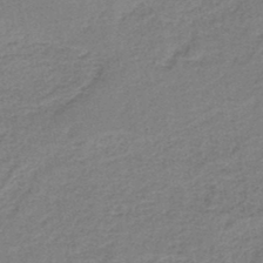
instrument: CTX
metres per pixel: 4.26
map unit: HNb
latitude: -38.5385
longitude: 54.7274
